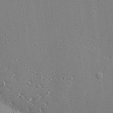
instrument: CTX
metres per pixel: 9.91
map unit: Ave
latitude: 17.1214
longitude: -139.1970
